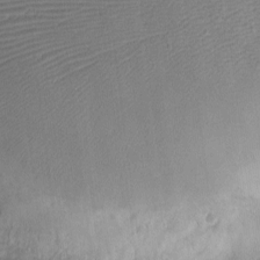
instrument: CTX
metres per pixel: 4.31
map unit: eHh
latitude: -4.1039
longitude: -80.1578
